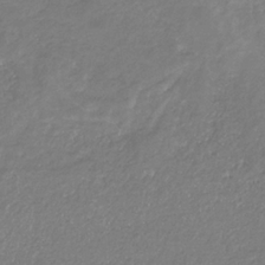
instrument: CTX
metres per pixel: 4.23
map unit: eHb
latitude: -31.1431
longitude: 66.9731
